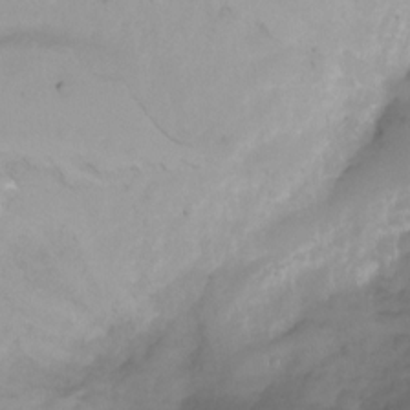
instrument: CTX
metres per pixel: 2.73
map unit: Ht
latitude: -13.2187
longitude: -51.4048
